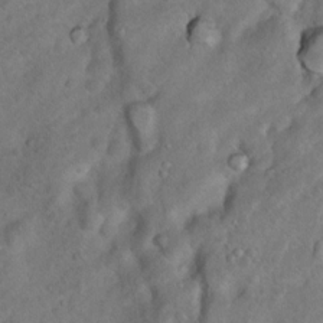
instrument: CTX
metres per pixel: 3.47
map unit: Nhu
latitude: 9.1214
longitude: -22.9325
